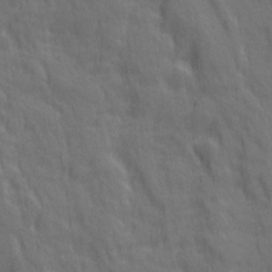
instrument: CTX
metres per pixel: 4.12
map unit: Ave
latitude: 20.1200
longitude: -134.2333
